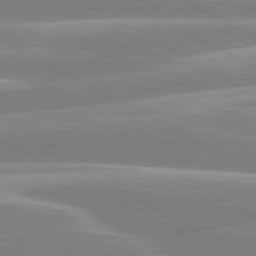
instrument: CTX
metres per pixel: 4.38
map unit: lApd
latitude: 80.4790
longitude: -134.7813
